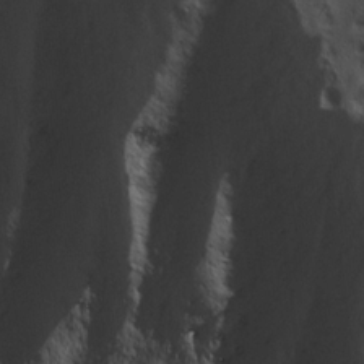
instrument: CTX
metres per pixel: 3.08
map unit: Ave
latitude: 20.5924
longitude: -137.0837
